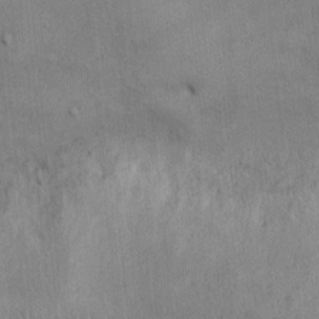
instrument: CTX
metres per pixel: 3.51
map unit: Ht
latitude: -3.7099
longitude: -14.8569
